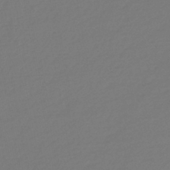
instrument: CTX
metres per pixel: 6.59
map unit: lHb
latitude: -43.1242
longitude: 78.1228
